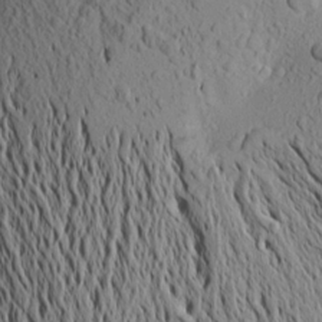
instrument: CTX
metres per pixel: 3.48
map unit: Aa
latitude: 18.4790
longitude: -148.0633
